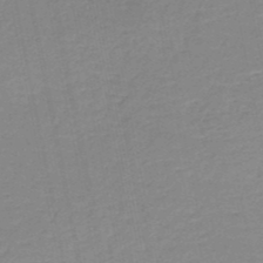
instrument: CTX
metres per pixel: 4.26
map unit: HNb
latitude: -49.8045
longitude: -48.2522
